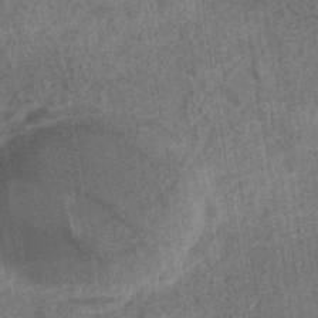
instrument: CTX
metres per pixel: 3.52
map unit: eHb
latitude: -35.0297
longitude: 76.6707
